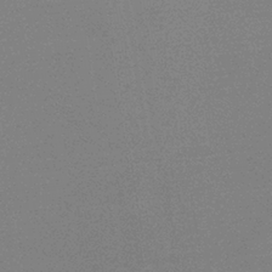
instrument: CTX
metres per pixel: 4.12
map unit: HNb
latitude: -34.8597
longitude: 52.9730
